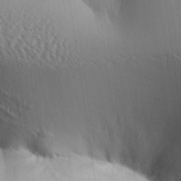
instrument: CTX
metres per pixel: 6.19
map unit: Aa
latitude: 32.0633
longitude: -140.9513
